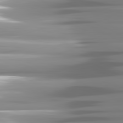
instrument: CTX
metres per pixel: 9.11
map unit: lApd
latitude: 81.7261
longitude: -141.1403
